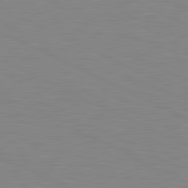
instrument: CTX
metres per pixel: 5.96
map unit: lApd
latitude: 81.2537
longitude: -172.4601
